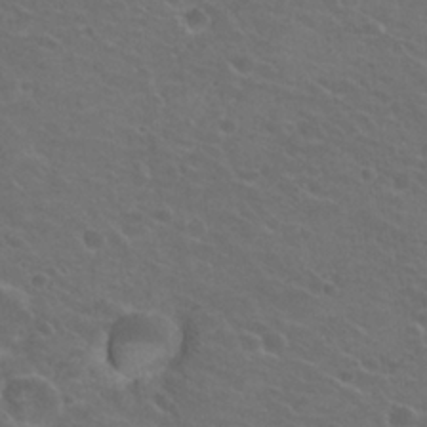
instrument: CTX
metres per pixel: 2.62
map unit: Hto
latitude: 23.1592
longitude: -30.9514
